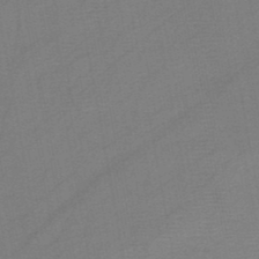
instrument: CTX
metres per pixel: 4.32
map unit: HNb
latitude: -46.3495
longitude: -40.4034
